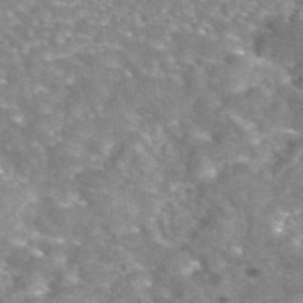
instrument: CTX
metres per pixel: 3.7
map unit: eAb
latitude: 45.2726
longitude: 105.0864
